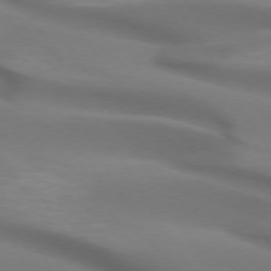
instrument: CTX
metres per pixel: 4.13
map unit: lApd
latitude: 72.8569
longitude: -52.7435
